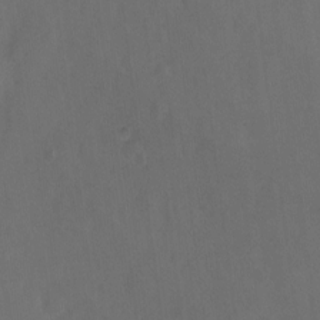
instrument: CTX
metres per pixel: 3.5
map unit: Hto
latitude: -12.5763
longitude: -40.6868
